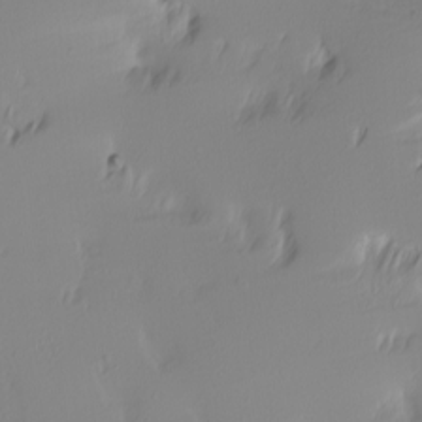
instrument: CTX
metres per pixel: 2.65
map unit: Nhu
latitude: -4.9541
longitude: -95.7261
